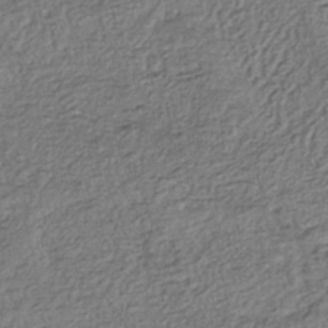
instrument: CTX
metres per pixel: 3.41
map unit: eHh
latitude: -42.6140
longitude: 118.2362
